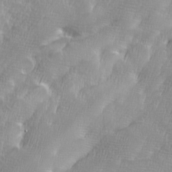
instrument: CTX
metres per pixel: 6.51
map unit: Ave
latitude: 9.8395
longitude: -106.1011
